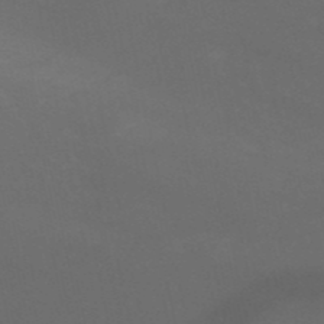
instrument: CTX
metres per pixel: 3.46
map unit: HNb
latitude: -51.1620
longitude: -43.1592
